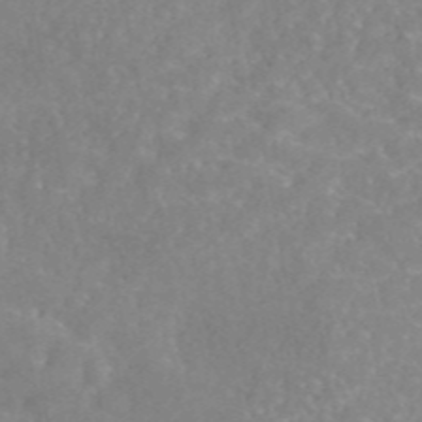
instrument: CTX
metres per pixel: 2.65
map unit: eAb
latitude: 45.3859
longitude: 126.0283
